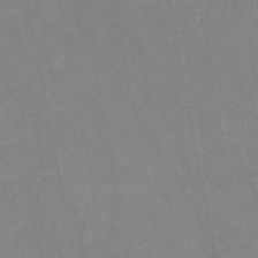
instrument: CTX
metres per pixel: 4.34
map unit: HNb
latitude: -48.1228
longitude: 56.8219
